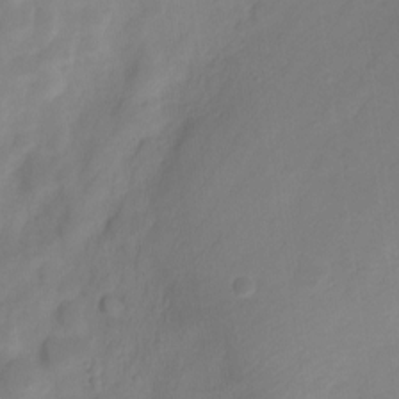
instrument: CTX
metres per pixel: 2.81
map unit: Nve
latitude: -21.2754
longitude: 107.7667
